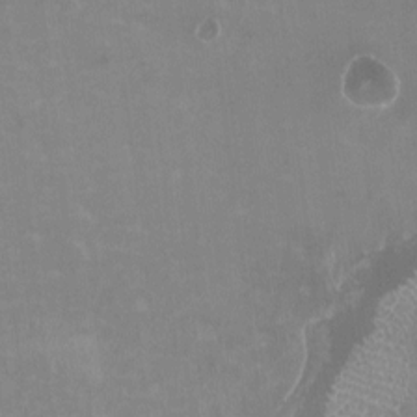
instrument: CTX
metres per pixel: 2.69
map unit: HNhu
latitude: -0.2173
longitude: -4.0255
